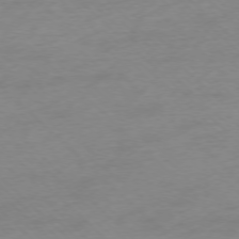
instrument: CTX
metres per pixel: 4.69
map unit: Ap
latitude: -76.0283
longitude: -77.6505
